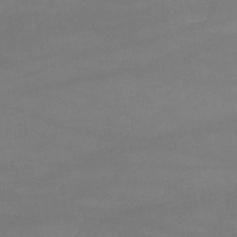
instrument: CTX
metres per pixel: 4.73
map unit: lHvf
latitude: -10.7841
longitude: -101.6316
